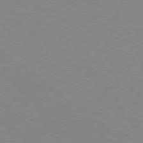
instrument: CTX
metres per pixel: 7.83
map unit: lApd
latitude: 78.9325
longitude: -176.7435
